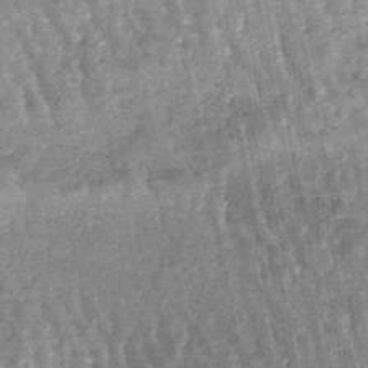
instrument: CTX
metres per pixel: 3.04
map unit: lHb
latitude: -46.9164
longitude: 78.5007
